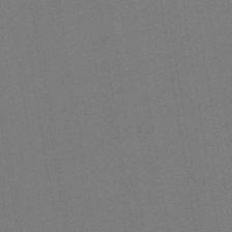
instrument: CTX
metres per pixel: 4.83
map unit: eHb
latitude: -49.2376
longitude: 84.2928
